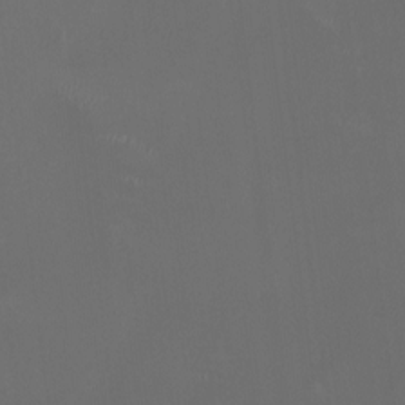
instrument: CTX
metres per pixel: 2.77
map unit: HNhu
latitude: 0.6301
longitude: -2.6490
